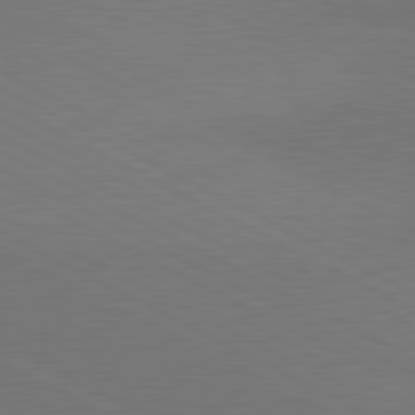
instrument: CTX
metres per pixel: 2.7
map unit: lApd
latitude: 81.0269
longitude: 149.8423
